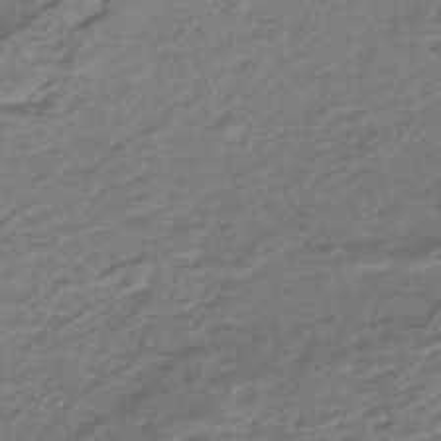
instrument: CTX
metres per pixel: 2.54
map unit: HNhu
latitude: -43.5966
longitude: 103.5966
